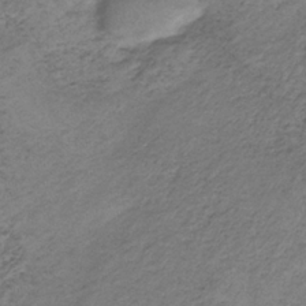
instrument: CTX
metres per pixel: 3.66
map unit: HNb
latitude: -33.6911
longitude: 63.0864
